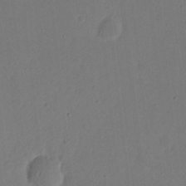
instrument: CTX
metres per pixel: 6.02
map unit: eHh
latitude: 21.3671
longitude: -70.4412
